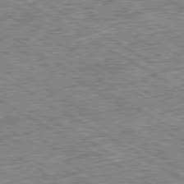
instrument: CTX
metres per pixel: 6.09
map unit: Ap
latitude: -80.1795
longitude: -79.7261
